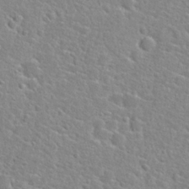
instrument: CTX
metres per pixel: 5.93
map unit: Hto
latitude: 25.1970
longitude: -48.1389
